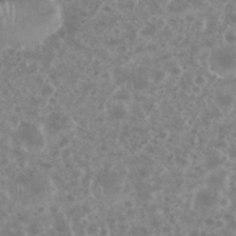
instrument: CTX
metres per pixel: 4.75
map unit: eHh
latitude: 34.6868
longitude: -61.6505
